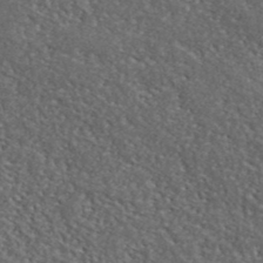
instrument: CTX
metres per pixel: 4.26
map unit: ANa
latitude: 41.7071
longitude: -87.3670
